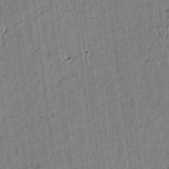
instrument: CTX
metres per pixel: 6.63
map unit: lAvf
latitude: 15.1970
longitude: -125.2159
